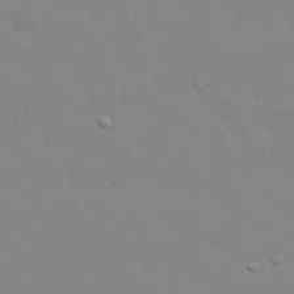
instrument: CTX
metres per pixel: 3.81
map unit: eHh
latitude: 24.3656
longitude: -65.5371
